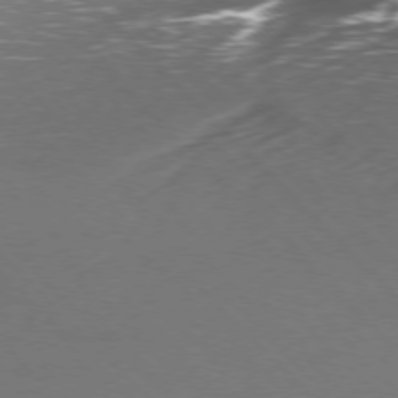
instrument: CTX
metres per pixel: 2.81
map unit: Ap
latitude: -77.4265
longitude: -69.3293
